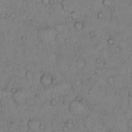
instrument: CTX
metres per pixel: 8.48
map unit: Hto
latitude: 10.0822
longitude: -57.9528
